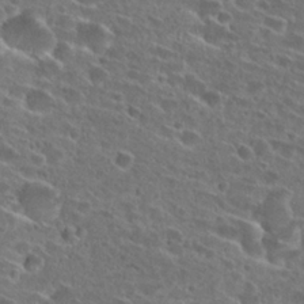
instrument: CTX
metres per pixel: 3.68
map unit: Hto
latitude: 26.8569
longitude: -46.4034
